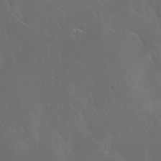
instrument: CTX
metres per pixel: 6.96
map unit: Ave
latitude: 20.1011
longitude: -137.8395
